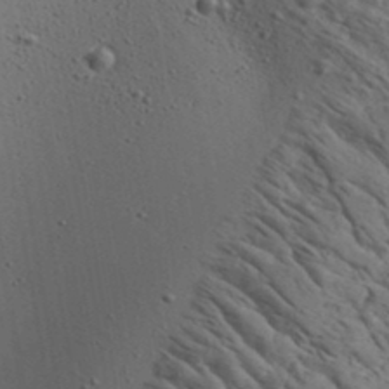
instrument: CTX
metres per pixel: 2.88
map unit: Aa
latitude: 20.0822
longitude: -140.4978
